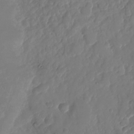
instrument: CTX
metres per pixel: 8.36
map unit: Nhu
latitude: -22.8786
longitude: -73.2537
